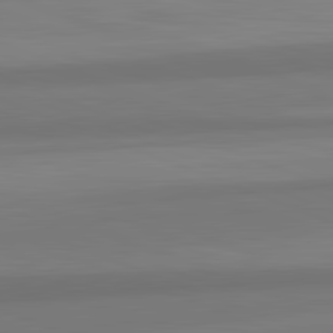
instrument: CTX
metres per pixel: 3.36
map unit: lApd
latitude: 82.4223
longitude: 177.2943
